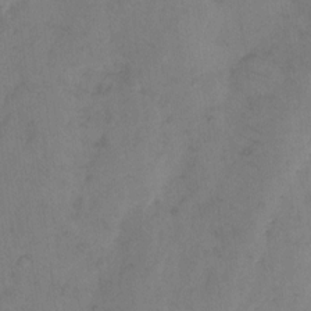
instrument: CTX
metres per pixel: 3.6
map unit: eHh
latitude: 9.6883
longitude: -62.8191
